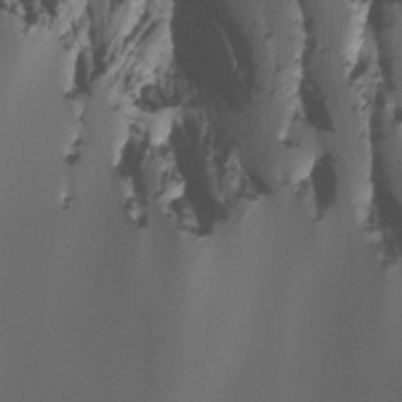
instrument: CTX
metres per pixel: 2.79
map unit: Nhu
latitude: -7.7855
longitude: -77.1781
